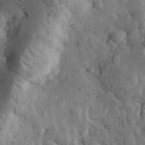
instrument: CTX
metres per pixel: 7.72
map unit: eHh
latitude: 33.1214
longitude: -80.1389
